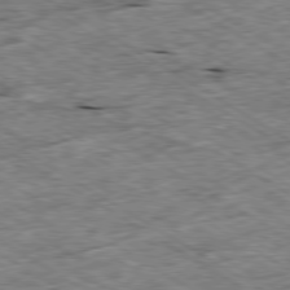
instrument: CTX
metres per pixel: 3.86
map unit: Ap
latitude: -79.9745
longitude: -86.3656
